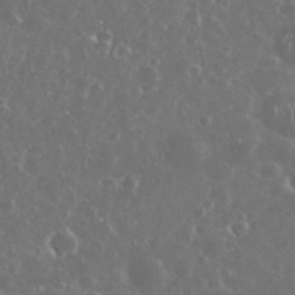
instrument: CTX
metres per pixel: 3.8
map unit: eHh
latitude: 34.1766
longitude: -60.8191
